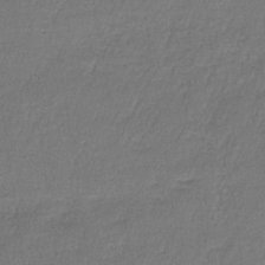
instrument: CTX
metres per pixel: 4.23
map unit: HNb
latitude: -35.5588
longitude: 58.7463
